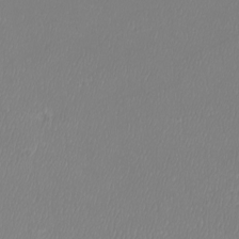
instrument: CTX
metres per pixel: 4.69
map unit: Htu
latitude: -6.6896
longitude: -73.4805
